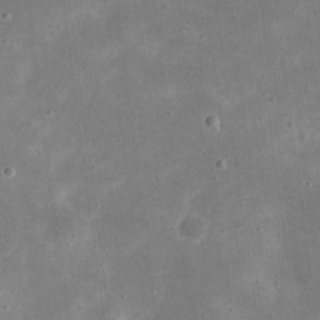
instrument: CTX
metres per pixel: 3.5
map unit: eHh
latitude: 21.3293
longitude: -67.6505
